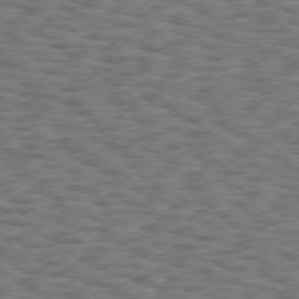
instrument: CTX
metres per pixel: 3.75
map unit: Hpe
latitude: 75.4426
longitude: -135.8016
